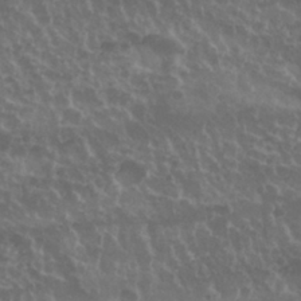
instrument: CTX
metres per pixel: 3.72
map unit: Nhu
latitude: 29.6316
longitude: -55.1025
